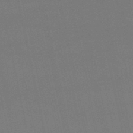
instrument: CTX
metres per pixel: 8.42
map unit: lHb
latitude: -46.9730
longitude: 58.8596
